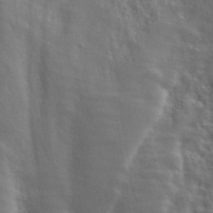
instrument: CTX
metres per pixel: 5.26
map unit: ANa
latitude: 41.9717
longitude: 50.1794
